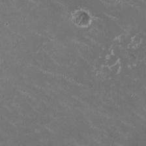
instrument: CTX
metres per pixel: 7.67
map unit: HNhu
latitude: 1.3859
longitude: -2.9324
